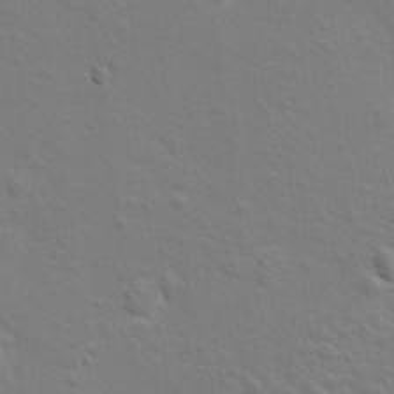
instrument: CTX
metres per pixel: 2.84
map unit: Hto
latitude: 8.9892
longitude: -31.4427
